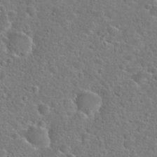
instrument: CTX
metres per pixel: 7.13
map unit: Hto
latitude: 23.4048
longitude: -46.6680
